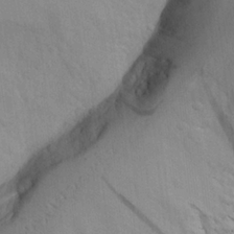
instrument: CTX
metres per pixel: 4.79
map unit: Aa
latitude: 25.9906
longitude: -132.3089
